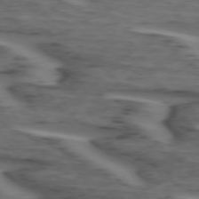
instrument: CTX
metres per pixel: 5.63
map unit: lApd
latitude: 73.9717
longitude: -71.3670
